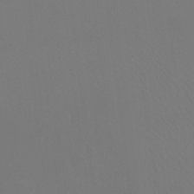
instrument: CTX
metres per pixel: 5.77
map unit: Ht
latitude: -8.4818
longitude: -33.6127
